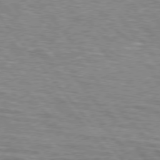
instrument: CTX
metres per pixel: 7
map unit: lApd
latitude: 76.2522
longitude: -60.6868
